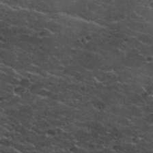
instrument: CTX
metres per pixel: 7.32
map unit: Nhu
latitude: 29.5560
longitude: -53.5182
